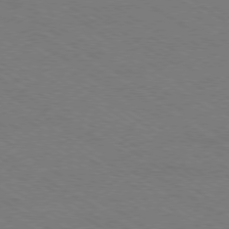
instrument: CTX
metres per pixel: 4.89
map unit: Ap
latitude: -79.1620
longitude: -84.8758
